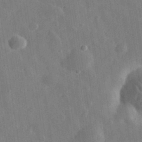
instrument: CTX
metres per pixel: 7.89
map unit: eHh
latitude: 32.3467
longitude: -78.2145
